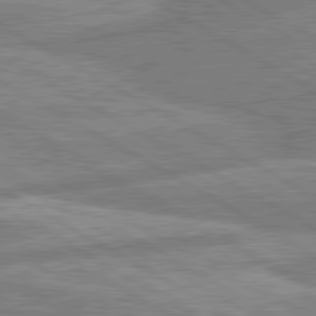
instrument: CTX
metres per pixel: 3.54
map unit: lApd
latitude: 80.6868
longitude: -170.5924
